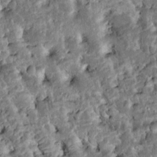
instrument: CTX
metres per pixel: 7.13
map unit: Htu
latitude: -8.3117
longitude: 145.7478
